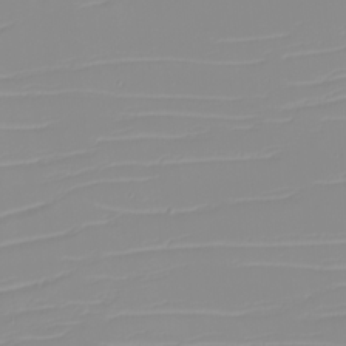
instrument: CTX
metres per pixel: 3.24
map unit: eHh
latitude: -5.8611
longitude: -84.8569
